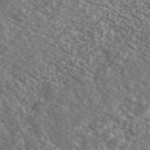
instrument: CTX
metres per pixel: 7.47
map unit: Ave
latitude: 38.8758
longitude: -110.2523
